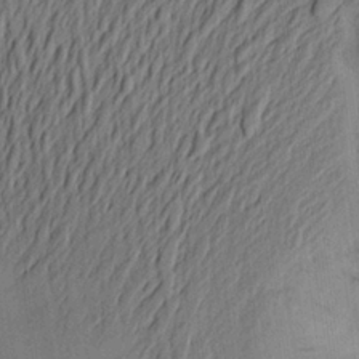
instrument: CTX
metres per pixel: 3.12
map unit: Aa
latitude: 23.7072
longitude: -148.9325
